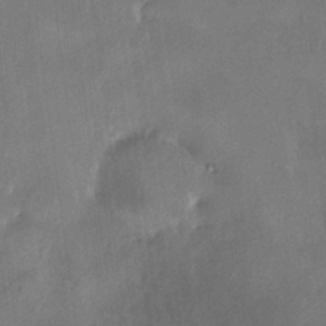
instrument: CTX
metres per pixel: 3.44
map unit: HNhu
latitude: 4.7435
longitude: 12.7274
